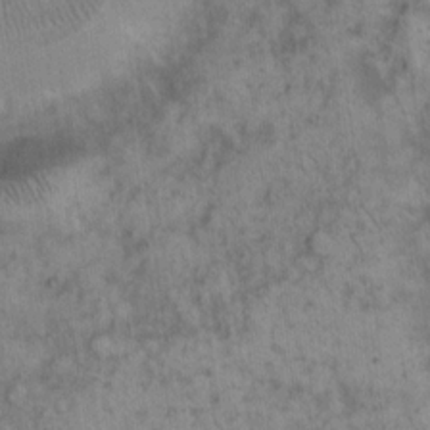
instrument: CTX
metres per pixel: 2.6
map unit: eHh
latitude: 15.1215
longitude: -64.7246
